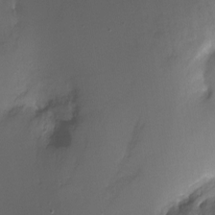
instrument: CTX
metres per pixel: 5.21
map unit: Ht
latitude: -12.8597
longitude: -45.4048
